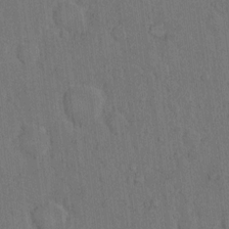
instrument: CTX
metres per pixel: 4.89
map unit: Hto
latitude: 9.9339
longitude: -60.9513
